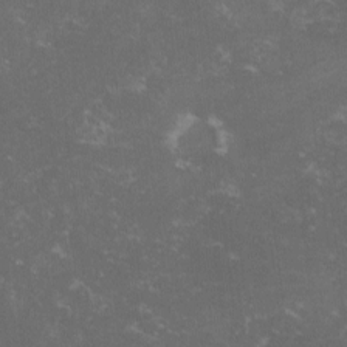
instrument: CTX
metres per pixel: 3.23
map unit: lHvf
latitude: -13.8989
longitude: -99.3292
